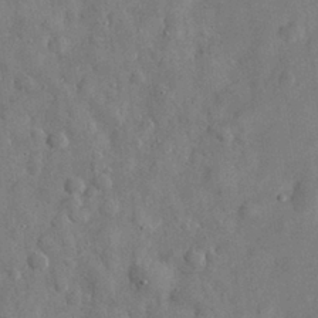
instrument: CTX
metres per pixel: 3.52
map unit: eHh
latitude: 30.4790
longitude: -73.3293
